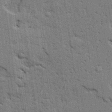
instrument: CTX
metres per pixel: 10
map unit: Ave
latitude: 24.2144
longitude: -130.5924
